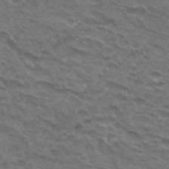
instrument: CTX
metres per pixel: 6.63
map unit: Hto
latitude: 32.3467
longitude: -47.5560
